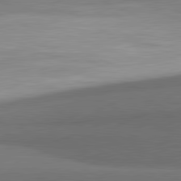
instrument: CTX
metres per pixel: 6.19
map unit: lApd
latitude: 81.5371
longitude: 153.7855
